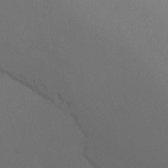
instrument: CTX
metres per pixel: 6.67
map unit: Ht
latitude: -8.1795
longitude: -32.5357
